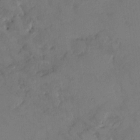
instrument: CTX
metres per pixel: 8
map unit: HNhu
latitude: 6.6679
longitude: -0.0822
